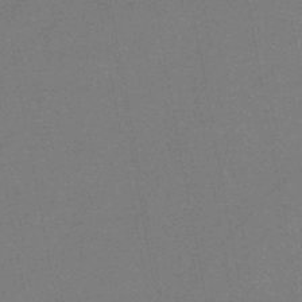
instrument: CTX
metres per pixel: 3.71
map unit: HNb
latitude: -46.7841
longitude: -39.9150
